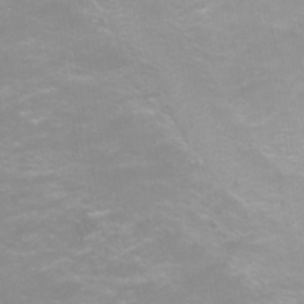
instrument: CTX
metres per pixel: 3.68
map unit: Ht
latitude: 0.9702
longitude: -32.9703
